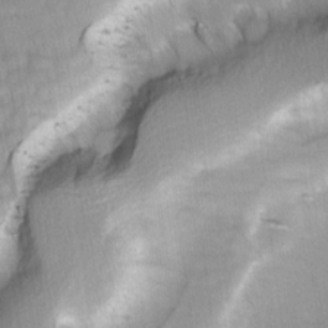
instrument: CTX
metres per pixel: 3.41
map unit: Ave
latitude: -1.2187
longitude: -113.8394
